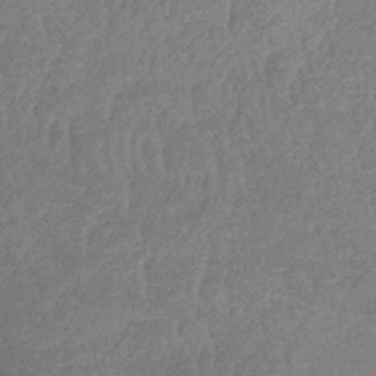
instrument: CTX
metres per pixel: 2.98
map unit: lHb
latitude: -34.3495
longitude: 69.5588
